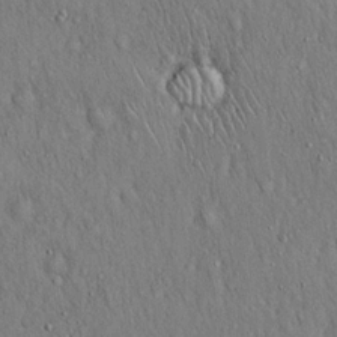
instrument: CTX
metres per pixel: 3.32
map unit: Hto
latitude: 17.0836
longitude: -58.9325
